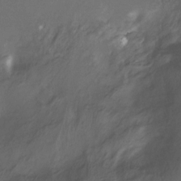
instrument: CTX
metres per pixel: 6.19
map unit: Nhu
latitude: -12.8597
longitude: -41.0647
